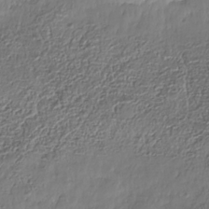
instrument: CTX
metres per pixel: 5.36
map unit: Nhe
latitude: -36.5195
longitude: -179.1592
